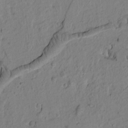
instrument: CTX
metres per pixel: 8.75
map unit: Htu
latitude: -2.4440
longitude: 171.9178
